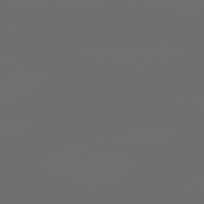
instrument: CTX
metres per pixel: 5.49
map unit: lApd
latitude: 79.4616
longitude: -139.1592
